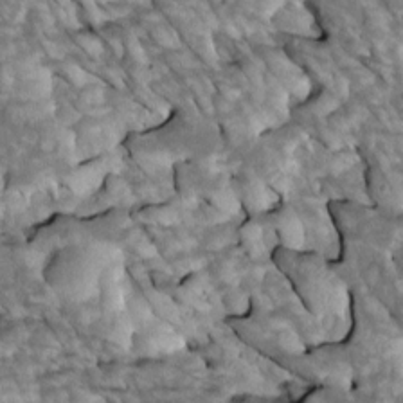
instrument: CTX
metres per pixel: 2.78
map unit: Htu
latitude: 1.8016
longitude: 143.6721
